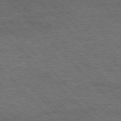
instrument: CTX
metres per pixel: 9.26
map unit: Hpe
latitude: -76.9920
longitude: -11.8772
